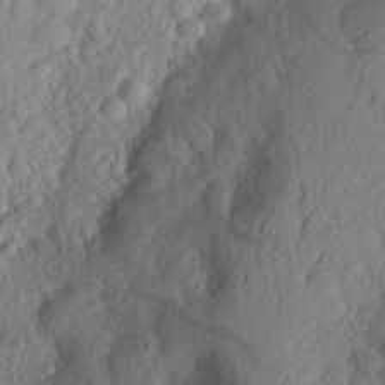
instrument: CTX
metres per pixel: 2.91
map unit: Aa
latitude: 25.9339
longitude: -146.2334
